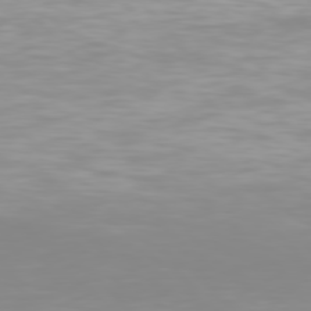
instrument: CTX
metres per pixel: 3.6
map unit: Hpe
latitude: 77.2726
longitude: -176.4412
